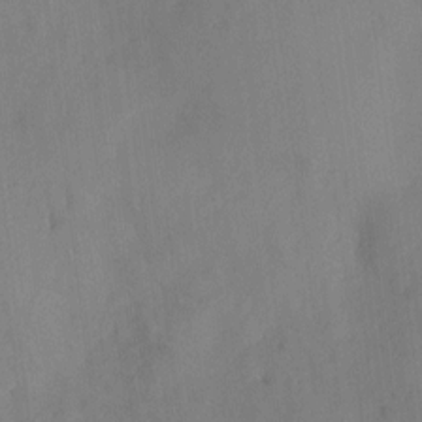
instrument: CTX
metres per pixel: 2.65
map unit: HNhu
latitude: 6.4034
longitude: -3.4237
